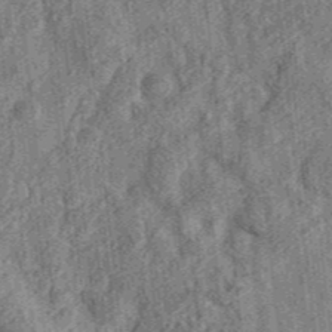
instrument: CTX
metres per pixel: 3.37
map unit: eAb
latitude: 35.8772
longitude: 107.5399
